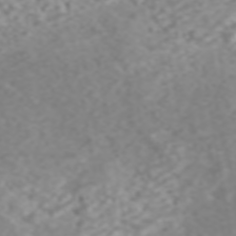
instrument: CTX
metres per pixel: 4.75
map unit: ANa
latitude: 44.7813
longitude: 22.3495
